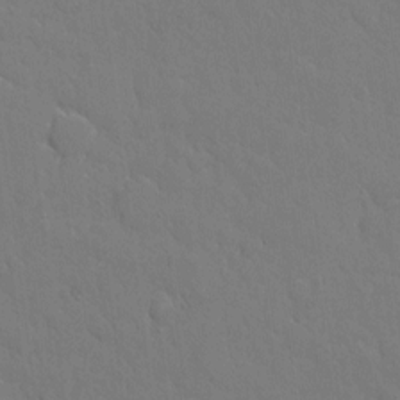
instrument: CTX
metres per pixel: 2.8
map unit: eHh
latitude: 4.9703
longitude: -67.3103
